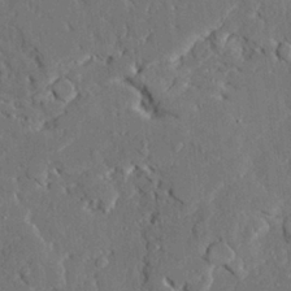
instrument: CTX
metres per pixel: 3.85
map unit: Ave
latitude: 23.0080
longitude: -129.2726
